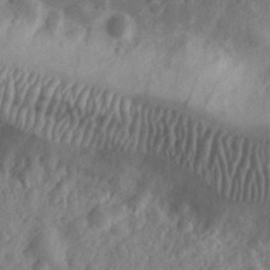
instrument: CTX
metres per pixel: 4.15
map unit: eHh
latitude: 30.9703
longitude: -70.6868
